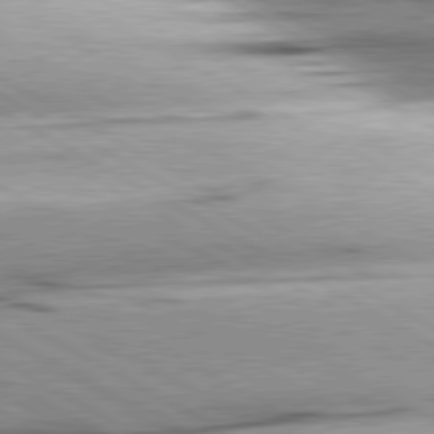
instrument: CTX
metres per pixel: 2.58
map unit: lApd
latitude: 80.3845
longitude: -157.1781
